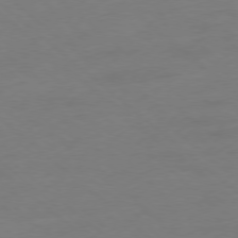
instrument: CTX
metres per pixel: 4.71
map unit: Ap
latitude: -78.3306
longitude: -56.8380
